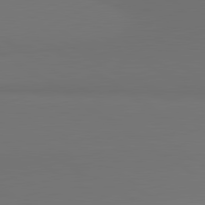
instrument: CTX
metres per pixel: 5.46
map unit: lApd
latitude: 81.3293
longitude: 153.5021
